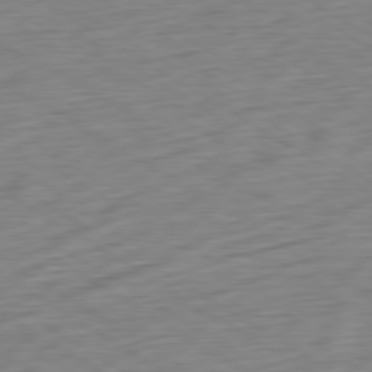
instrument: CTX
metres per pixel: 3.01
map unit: Ap
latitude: -80.5763
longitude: -79.1214
